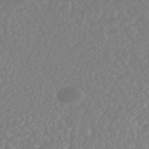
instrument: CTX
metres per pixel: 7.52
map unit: HNhu
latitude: -46.6896
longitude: 97.5777
